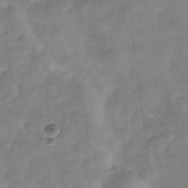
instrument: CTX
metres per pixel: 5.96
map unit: Hve
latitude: -32.1984
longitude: 92.6707
